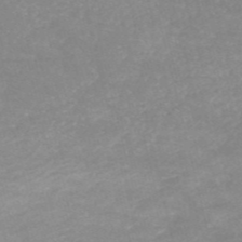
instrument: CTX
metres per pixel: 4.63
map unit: HNb
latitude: -53.2753
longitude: -36.4412
